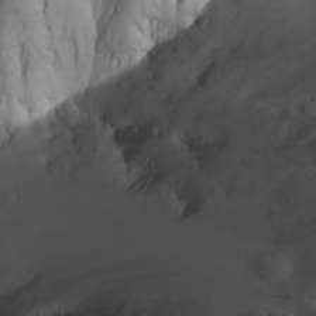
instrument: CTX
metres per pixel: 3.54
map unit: Nhu
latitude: -7.6533
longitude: -68.8569
